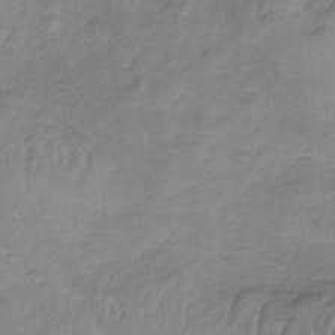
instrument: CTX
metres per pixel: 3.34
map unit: HNb
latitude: -33.4077
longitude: 58.6707
